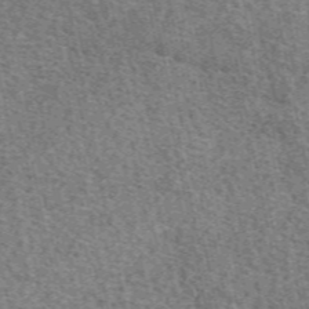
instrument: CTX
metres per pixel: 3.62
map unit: eAb
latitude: 50.1577
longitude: 113.6722
